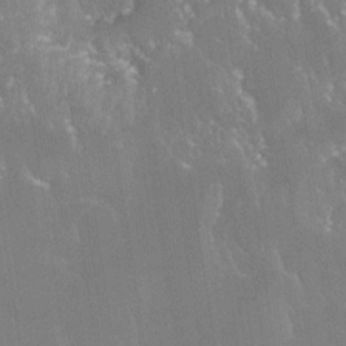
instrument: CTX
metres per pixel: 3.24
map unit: Nhe
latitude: -28.6707
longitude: -110.0255
